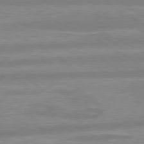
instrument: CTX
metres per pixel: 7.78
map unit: lApd
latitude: 80.1011
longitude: -165.5560
